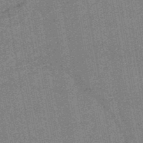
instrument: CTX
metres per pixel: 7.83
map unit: HNb
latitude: -37.3509
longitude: 57.4265
